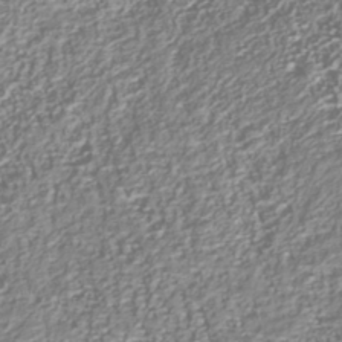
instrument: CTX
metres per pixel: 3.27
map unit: Nhu
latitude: -40.1795
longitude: -82.8569
